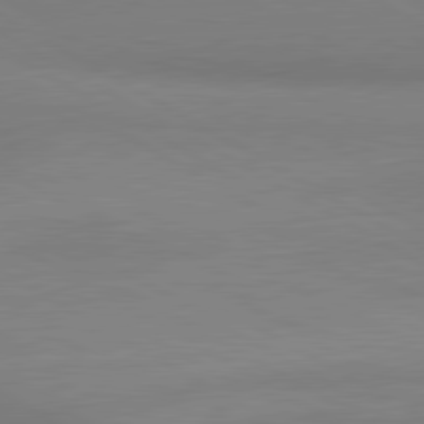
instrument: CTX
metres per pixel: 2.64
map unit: lApd
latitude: 80.7057
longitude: 130.5385
